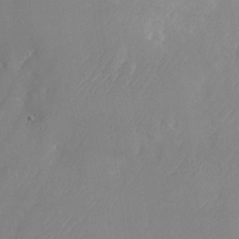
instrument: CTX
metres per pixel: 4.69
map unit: Nhu
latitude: -24.3495
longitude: -70.6490
